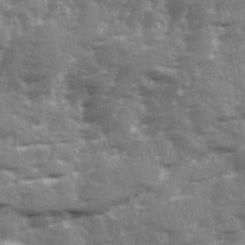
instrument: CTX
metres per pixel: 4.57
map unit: Ave
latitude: 12.8947
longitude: -103.1781
